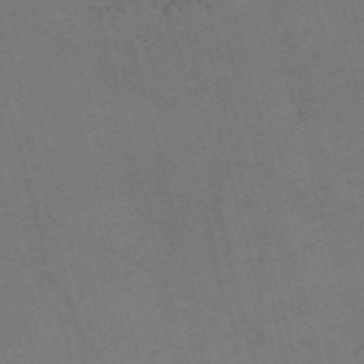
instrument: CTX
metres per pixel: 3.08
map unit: Nve
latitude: -59.1053
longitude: 51.9556
